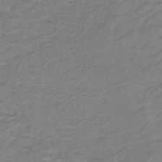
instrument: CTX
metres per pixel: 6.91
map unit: HNb
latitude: -46.3117
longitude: 52.0850
